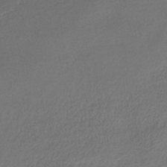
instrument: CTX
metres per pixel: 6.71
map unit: lHb
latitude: -38.6330
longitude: 71.0298
